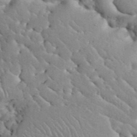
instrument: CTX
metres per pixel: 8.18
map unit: eHh
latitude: 36.2712
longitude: -67.0647
